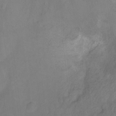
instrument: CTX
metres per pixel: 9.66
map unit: Hto
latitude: -11.8611
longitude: -38.9891
